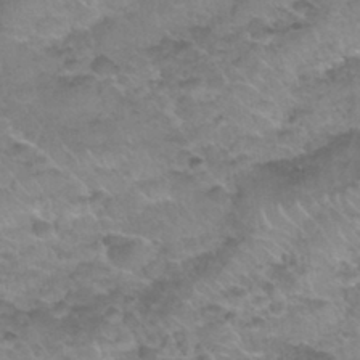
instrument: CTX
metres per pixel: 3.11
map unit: Nhu
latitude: 31.1781
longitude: -52.4601
